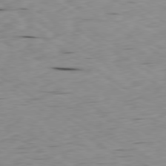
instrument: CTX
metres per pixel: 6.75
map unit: Ap
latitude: -79.8800
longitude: -100.8758
